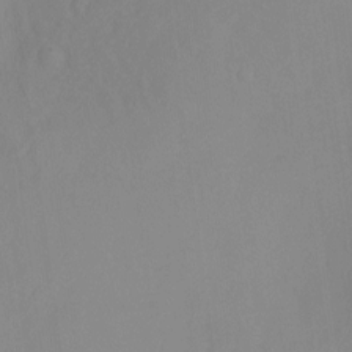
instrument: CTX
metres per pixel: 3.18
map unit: Ht
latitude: -15.1431
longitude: -43.1025
